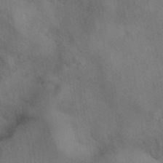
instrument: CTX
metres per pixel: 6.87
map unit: eAb
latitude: 41.8016
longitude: 108.4818
